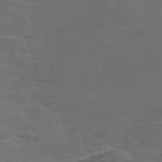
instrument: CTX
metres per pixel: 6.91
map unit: Nve
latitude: -58.5195
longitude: 65.9178
